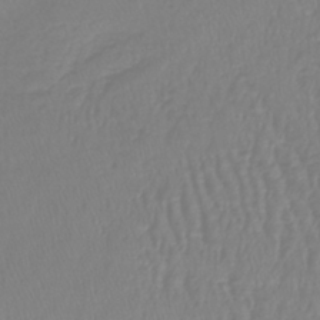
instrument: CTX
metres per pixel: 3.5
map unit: lHb
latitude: -41.5399
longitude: 64.6519
